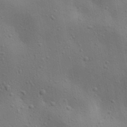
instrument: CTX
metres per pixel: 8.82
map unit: lAa
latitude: 18.2900
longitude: -138.9325
